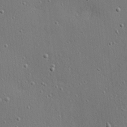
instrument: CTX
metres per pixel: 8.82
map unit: Nhu
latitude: 0.5357
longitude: -77.6694
